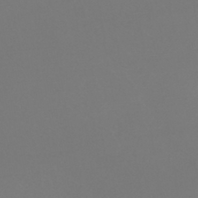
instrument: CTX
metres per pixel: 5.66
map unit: HNhu
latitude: -42.2550
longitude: 93.9556
